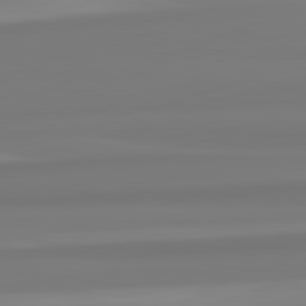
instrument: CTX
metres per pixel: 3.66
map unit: lApd
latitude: 82.6490
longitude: 173.9367
